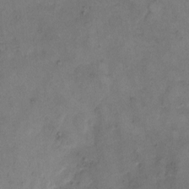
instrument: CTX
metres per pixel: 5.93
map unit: eHh
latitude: 8.3278
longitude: -62.5546
